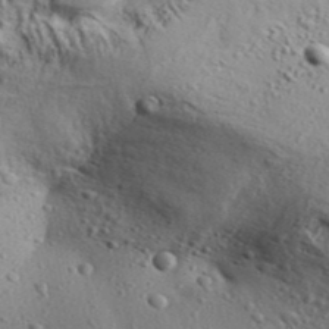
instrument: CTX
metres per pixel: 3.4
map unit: Aa
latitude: 32.1767
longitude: -135.0080
